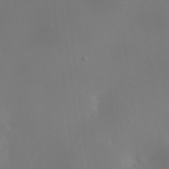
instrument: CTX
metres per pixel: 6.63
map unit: HNhu
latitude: 10.3090
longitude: 22.4251
